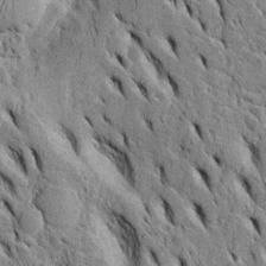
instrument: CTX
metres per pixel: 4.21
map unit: Htu
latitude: -3.1998
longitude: 151.7477
